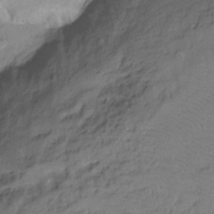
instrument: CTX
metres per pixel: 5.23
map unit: Ht
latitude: -9.3510
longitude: -39.1025
